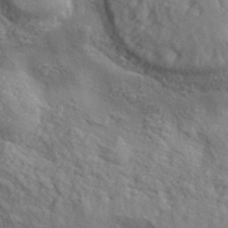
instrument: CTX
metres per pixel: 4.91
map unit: lHvf
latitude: 37.8584
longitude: -87.5560
